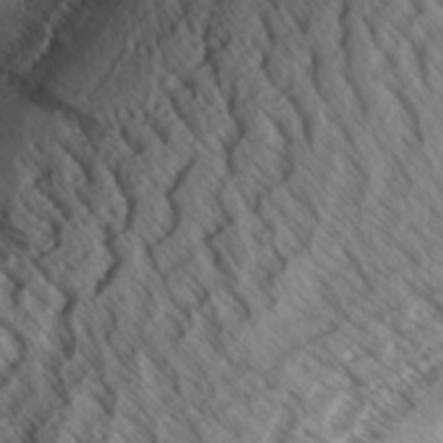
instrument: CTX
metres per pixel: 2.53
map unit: Aa
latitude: 33.0081
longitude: -139.2915
